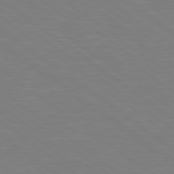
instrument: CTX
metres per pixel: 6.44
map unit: Hpe
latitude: 79.0081
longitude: -149.0647
